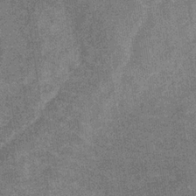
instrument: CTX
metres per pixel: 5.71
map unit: eHb
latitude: -31.5021
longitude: 67.6722
